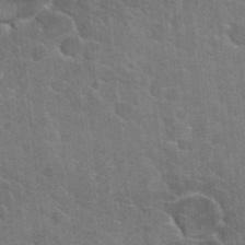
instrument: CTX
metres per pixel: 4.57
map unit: Hto
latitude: 25.8394
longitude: -36.8947
